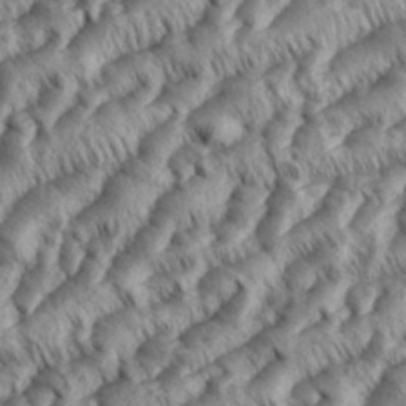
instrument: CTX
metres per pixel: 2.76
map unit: eHh
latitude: 36.1011
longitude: -138.1578
